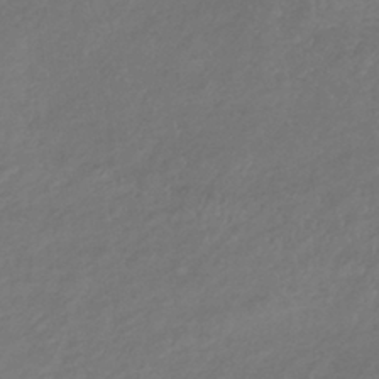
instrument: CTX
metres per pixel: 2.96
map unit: lHb
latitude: -38.3306
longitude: 73.5777
